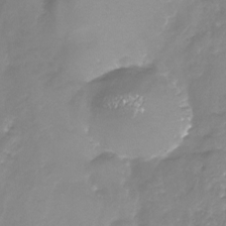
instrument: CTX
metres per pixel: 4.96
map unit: Nhu
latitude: -24.2361
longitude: -57.0647
